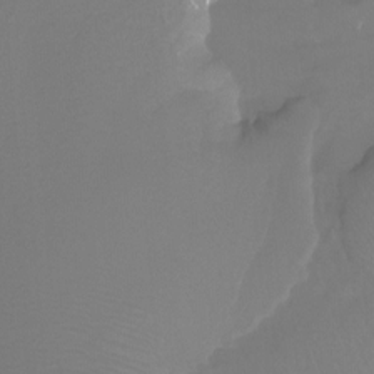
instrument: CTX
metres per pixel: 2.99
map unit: Htu
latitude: -14.2740
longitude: -46.8002
